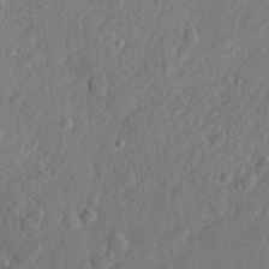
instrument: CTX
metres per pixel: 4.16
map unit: lHvf
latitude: 23.1214
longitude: 144.4629
